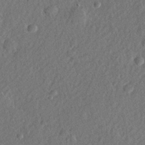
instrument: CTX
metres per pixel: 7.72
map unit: lHvf
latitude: 23.4048
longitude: 144.4440
